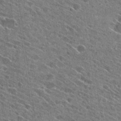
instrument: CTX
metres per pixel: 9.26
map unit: Hto
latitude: 28.4601
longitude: -45.0647
